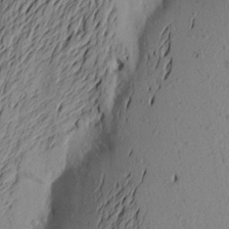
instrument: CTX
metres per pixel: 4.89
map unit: Aa
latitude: 22.6301
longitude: -148.8947
